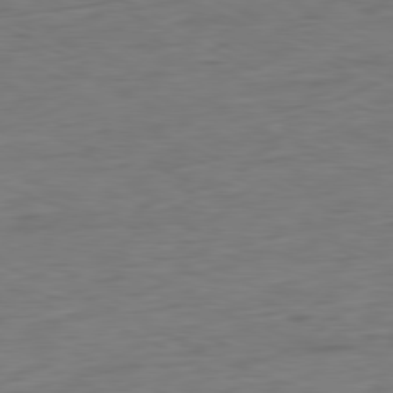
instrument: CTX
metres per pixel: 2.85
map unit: Ap
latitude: -80.5763
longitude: -81.8205
